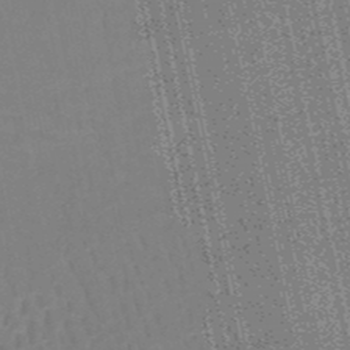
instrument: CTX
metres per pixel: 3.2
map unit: HNb
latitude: -51.5777
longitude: -49.8772
